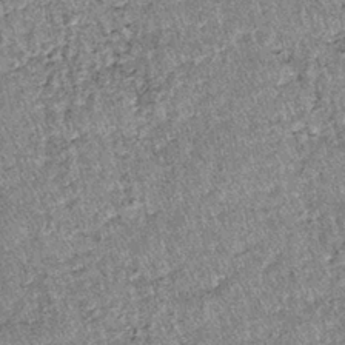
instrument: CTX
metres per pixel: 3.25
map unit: lHb
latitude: -38.5762
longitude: 67.0109
